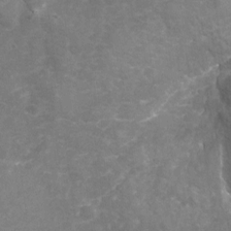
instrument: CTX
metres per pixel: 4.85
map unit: Nhu
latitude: -18.8786
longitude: -56.9891
